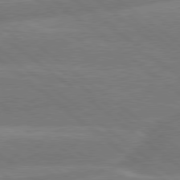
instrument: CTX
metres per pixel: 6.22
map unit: Hpe
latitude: 78.8947
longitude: -153.3860
